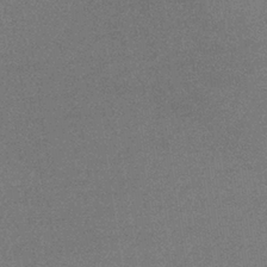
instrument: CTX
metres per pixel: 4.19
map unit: lHb
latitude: -36.1983
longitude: 68.5762
